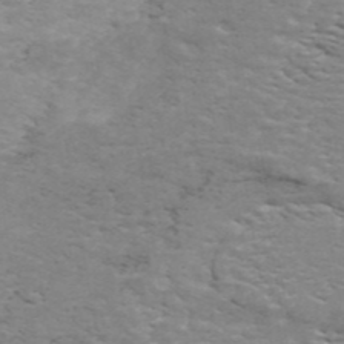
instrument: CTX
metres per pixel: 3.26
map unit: ANa
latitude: 44.7813
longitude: 26.2172
